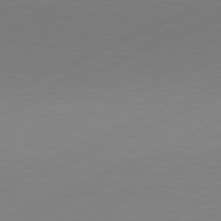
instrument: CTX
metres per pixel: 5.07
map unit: Hpe
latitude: -81.8800
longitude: 12.5007
